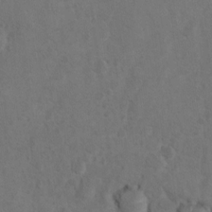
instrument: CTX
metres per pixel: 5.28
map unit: Hto
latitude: 8.4412
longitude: -35.1781
